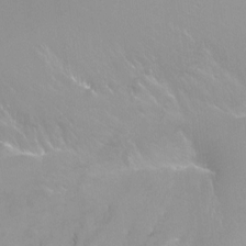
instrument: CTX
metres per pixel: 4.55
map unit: Ht
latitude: -13.1053
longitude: -44.8002
